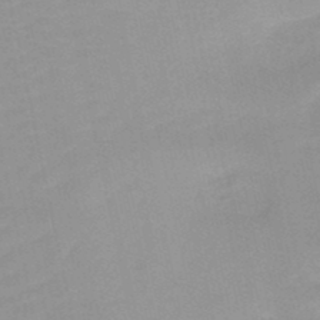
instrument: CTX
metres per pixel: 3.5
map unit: HNb
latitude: -48.1417
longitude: -43.4993
